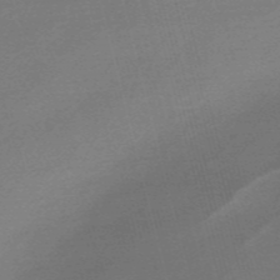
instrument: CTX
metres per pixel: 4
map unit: Nve
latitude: -56.8975
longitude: 63.2565
